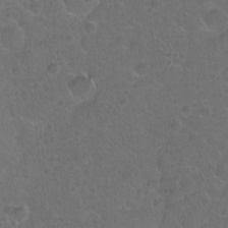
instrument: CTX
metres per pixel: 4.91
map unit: Hto
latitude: -2.9541
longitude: -34.8191
